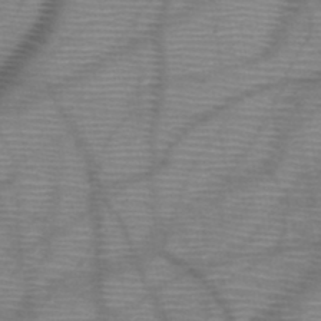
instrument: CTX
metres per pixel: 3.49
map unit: HNb
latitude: -46.7652
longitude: -41.0080
